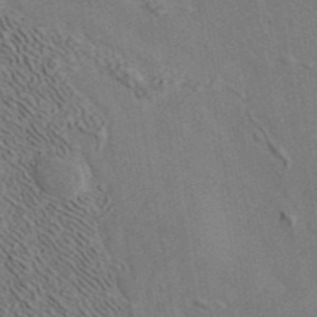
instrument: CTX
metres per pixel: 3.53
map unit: ANa
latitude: 42.5924
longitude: 30.8030
